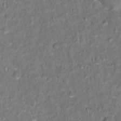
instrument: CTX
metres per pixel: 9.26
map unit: Hto
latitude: 15.8017
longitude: -36.4790
